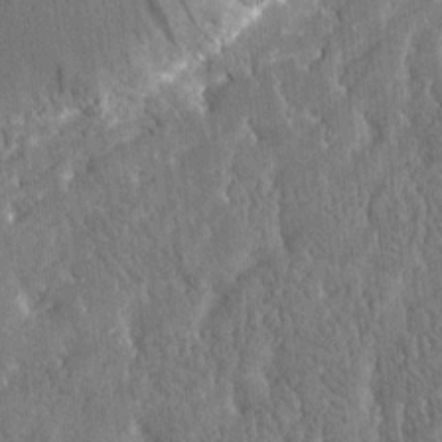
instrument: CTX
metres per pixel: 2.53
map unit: Htu
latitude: -4.1228
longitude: 175.8800
